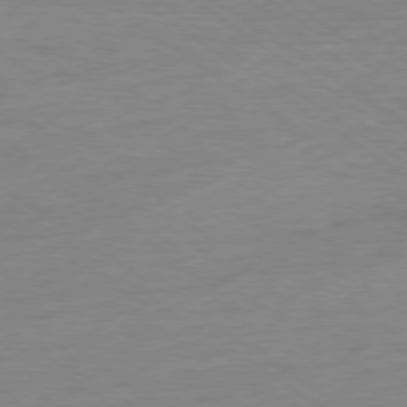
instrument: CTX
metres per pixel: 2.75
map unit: Ap
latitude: -78.4818
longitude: -59.4993
